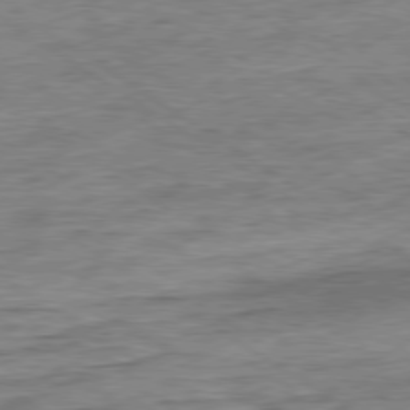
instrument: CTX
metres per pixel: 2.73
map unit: Ap
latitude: -80.0283
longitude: -50.0255
